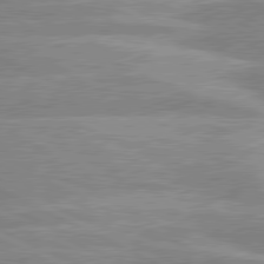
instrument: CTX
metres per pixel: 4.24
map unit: lApd
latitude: 80.6113
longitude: -125.9717
